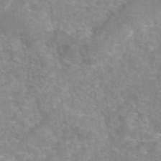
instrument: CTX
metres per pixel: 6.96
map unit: eAb
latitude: 45.6505
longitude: 105.8044
